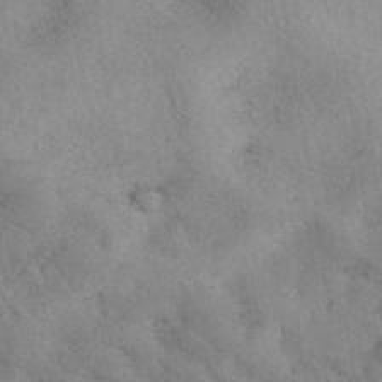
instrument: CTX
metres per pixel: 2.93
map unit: eAb
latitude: 40.0444
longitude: 110.4629
